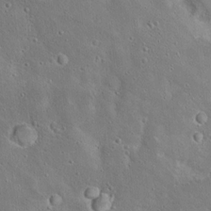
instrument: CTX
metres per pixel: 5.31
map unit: Hto
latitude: 16.1956
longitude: -37.8772
